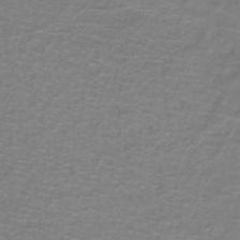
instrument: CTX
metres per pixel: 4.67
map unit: lHb
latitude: -41.7666
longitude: 56.6896
